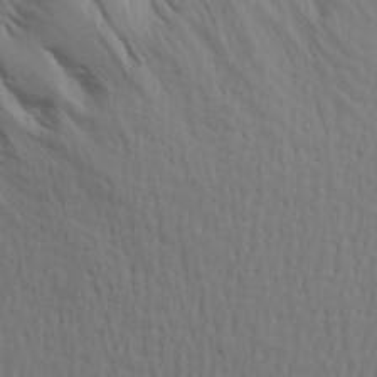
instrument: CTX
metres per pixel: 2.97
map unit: Aa
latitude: 18.9513
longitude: -142.9892
